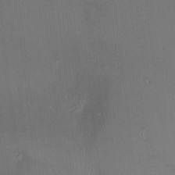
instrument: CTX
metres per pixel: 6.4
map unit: HNhu
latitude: 7.3293
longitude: 8.2550
